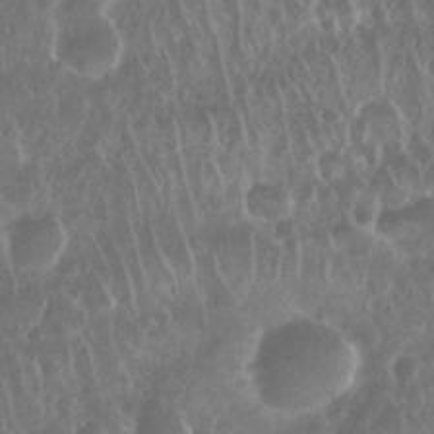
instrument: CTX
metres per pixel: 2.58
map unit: Nhu
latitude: 28.5357
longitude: -63.6883
